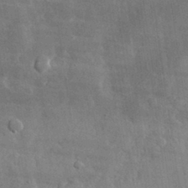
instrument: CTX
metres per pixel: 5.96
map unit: lHvf
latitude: 32.1956
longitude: -88.5546
